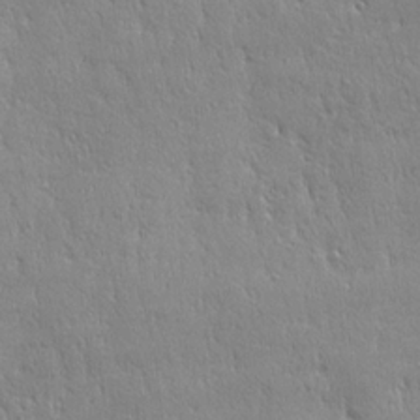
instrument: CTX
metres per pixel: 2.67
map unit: Ave
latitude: 22.2900
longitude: -135.8772
